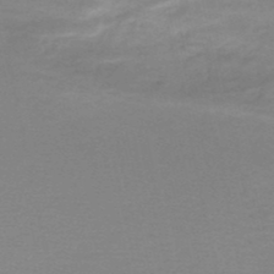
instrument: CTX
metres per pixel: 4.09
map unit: eHh
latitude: -52.0850
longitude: -25.0080
